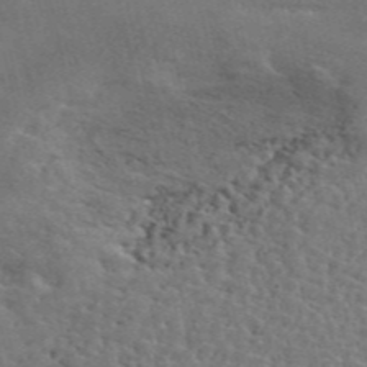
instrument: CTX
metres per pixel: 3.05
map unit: ANa
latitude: 48.9703
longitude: -79.1781
